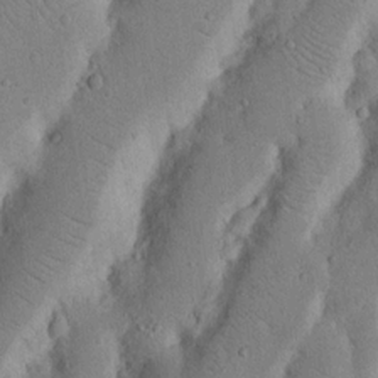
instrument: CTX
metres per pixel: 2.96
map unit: Nhu
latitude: 17.5749
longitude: -74.5357
